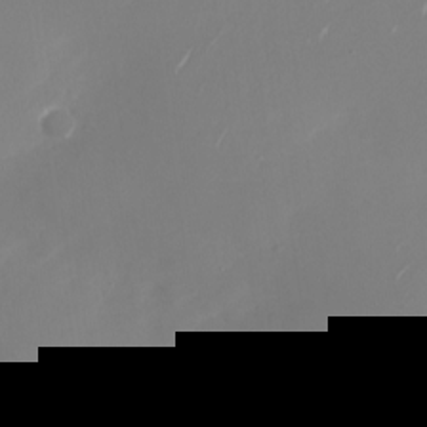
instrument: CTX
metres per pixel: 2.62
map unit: Nhu
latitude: -27.8233
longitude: -74.1767
